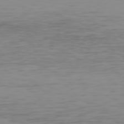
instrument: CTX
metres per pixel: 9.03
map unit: Hpe
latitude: 73.9717
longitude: -127.6127
